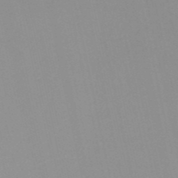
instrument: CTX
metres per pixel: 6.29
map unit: HNb
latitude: -52.0472
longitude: -50.8191
